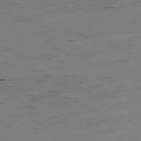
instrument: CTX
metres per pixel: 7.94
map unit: Ap
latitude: -77.2376
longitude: -72.2712
